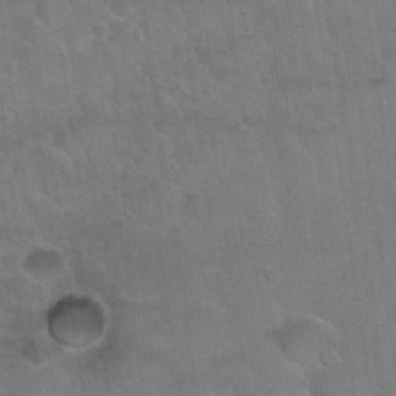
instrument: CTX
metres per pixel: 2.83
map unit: Nhu
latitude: 31.6883
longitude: -51.8016
